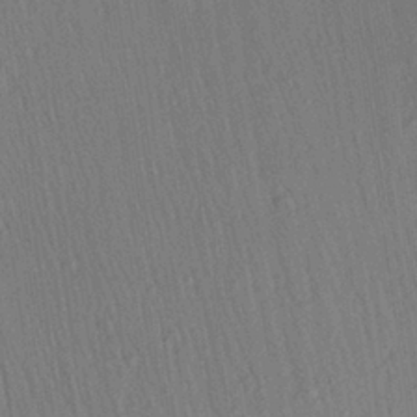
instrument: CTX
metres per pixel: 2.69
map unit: Aa
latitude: 27.7072
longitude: -141.7449
